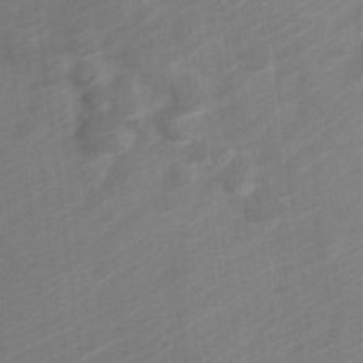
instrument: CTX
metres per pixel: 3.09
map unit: Nve
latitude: -20.4629
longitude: 107.7856
